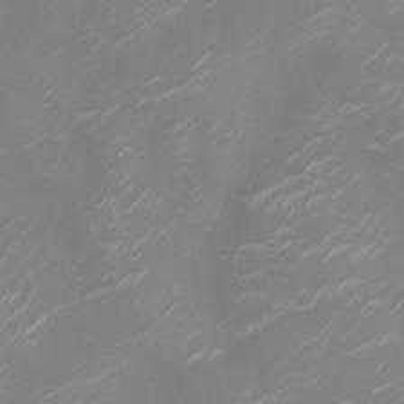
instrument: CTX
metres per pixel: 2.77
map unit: Ht
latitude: -10.2740
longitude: -19.7449
